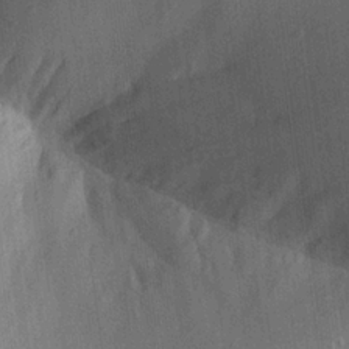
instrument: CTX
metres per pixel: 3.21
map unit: Aa
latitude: 21.2915
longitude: -139.3482
